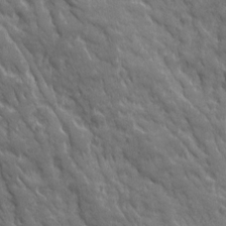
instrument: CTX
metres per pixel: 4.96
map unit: Ave
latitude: 19.3292
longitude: -133.7828
